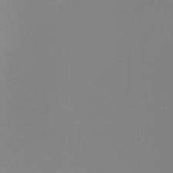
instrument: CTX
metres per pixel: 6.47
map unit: Nhu
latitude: -7.9178
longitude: -95.8961
